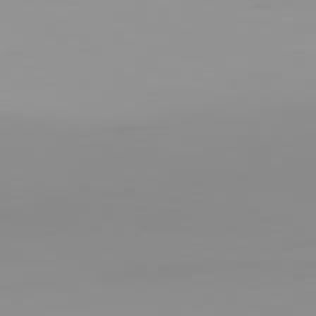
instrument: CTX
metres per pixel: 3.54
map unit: Ap
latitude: -79.5399
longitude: -94.3845
